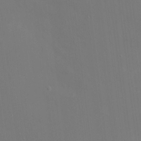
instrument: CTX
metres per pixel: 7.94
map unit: eHh
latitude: 5.2348
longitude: -69.1781
